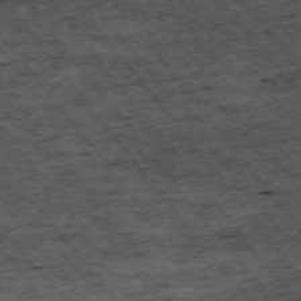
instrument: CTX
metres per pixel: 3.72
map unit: Hpe
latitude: -75.0487
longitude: 4.9352
